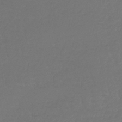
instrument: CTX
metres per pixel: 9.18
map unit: lHb
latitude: -42.2928
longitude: 65.5210
